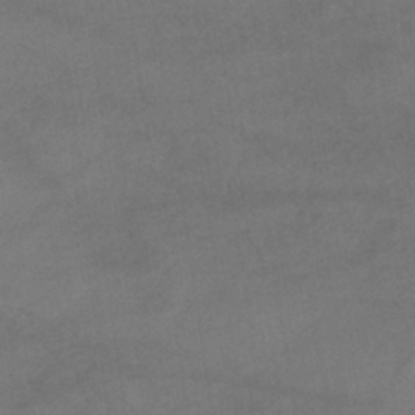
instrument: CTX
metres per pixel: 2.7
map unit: HNhu
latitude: -41.4832
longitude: 101.6154
